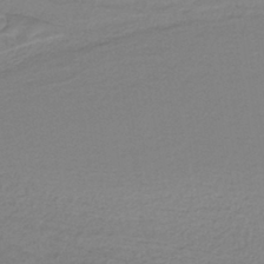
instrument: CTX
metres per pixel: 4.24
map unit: eAb
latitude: -40.1606
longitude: 51.5588
